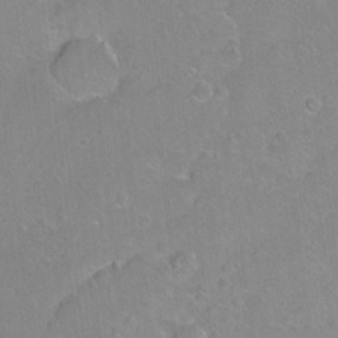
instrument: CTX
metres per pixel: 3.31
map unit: Ht
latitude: -5.9367
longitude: -36.6680
